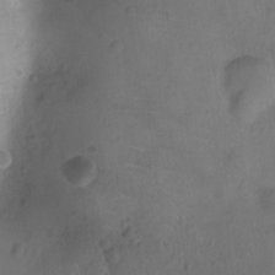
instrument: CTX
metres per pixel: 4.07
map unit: Ht
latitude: -9.7855
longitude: -22.4601
